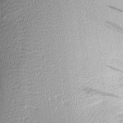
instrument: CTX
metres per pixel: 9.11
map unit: Aa
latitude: 8.4979
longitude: -138.1956
